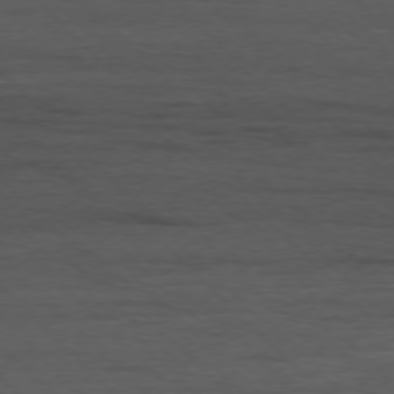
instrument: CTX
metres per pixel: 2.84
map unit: Ap
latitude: -77.3699
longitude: -94.4034
